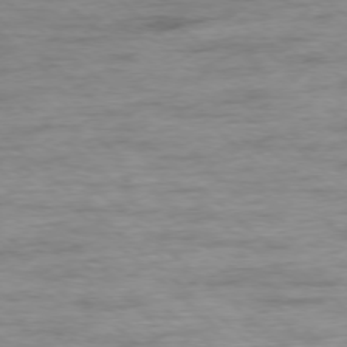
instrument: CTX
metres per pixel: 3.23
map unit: Ap
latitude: -77.3888
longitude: -93.1781
